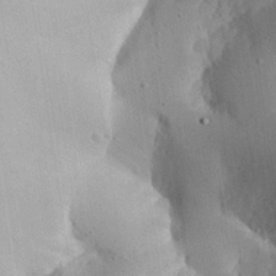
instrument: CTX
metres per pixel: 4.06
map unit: Aa
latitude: 27.5371
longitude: -129.1214
